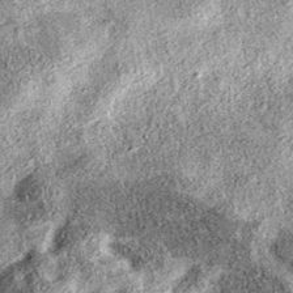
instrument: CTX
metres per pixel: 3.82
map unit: eAb
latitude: 37.0080
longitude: 106.7274
